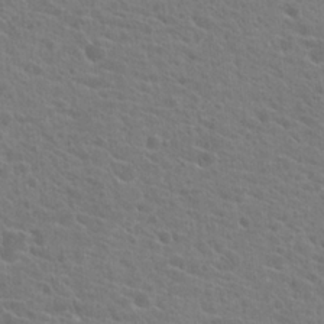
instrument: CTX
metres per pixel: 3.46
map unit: Hto
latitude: 22.6490
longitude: -39.7072
